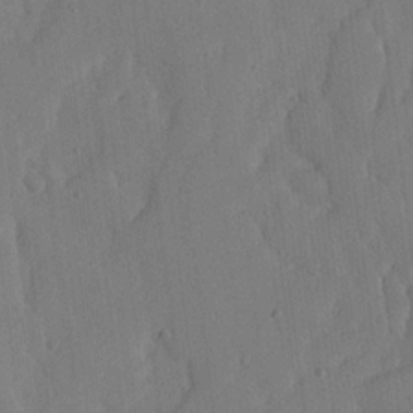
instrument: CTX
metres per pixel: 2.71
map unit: lHvf
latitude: 18.8380
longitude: -112.8002
